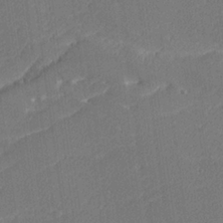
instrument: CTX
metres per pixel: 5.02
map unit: lHvf
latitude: 26.0822
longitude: 141.6911
